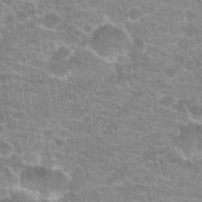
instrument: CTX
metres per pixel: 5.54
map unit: Hto
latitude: 21.0648
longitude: -42.5546
